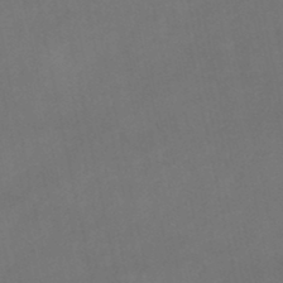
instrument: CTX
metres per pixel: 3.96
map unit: lHb
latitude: -46.1228
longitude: 61.2376
